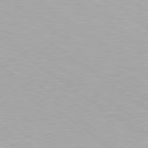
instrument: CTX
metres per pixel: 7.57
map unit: Hpe
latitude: 79.3482
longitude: -153.4049
